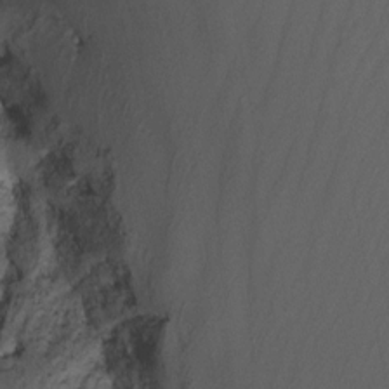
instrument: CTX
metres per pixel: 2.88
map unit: Nhu
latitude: -14.8408
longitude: -53.7828
